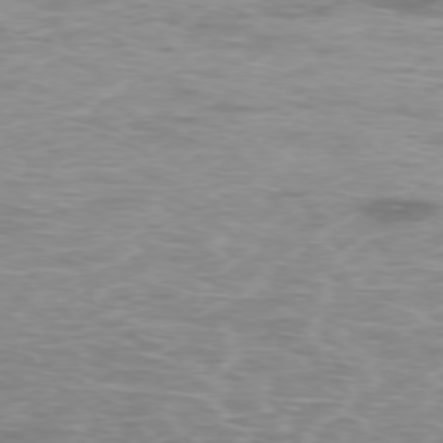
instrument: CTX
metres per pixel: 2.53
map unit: Hpe
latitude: -75.9178
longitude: -11.2537
